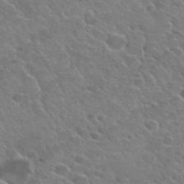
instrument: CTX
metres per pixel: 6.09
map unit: Hto
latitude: 33.8394
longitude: -49.9528
